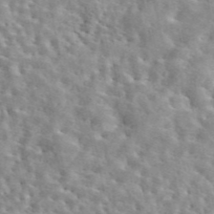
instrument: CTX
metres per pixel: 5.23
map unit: eAb
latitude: 44.7624
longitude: 113.6722
